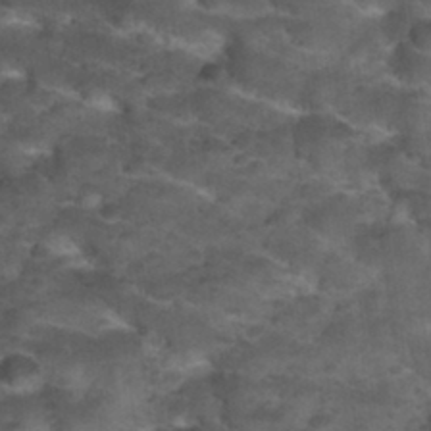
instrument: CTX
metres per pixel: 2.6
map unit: Nhu
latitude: 31.8206
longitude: -53.4049
